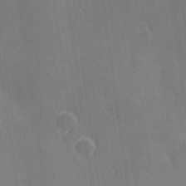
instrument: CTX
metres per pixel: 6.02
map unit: Hve
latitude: 28.2900
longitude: 145.3321
